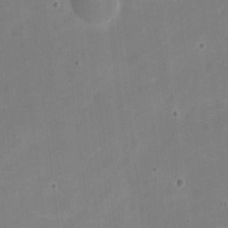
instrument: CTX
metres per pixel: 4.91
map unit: eHh
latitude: 4.7246
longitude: -66.3278
